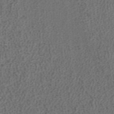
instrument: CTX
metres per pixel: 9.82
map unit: ANa
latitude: 36.6302
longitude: 15.2376
